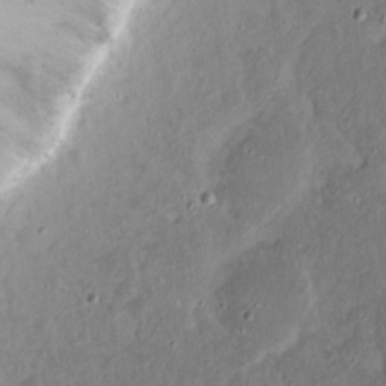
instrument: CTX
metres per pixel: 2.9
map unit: eHh
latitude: 17.6316
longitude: -73.6316
